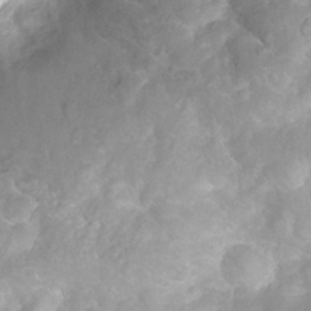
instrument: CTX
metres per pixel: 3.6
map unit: Nhu
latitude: 26.5357
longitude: -63.2915
